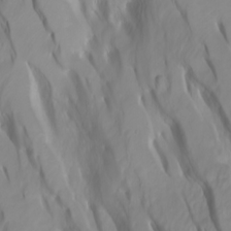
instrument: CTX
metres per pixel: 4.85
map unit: Htu
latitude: -5.2942
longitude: 138.1039
